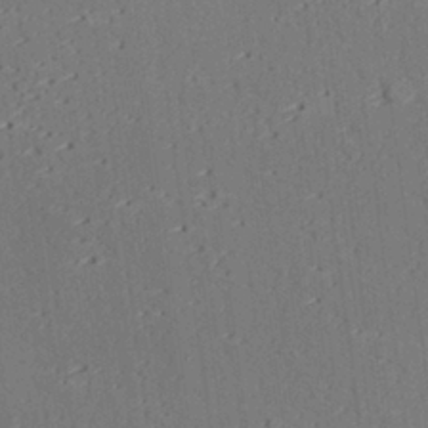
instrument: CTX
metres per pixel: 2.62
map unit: lAvf
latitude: 28.7057
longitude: -109.0647
